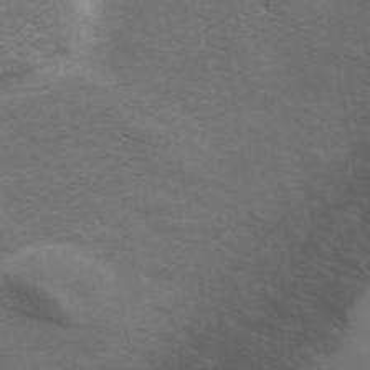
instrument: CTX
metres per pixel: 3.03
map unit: ANa
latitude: 43.2348
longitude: 14.1417
